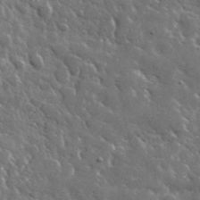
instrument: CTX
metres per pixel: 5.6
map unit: lHvf
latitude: 35.8583
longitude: -88.4223
